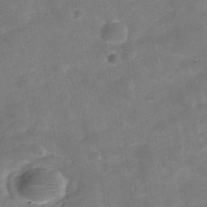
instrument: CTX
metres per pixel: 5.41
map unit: Hve
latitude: -31.3509
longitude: 93.0675
